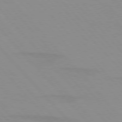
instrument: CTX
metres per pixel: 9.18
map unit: lApd
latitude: 76.4979
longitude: -84.3467
